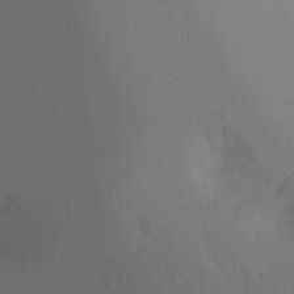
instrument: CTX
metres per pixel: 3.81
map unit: Ht
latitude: -8.2550
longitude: -32.4034
